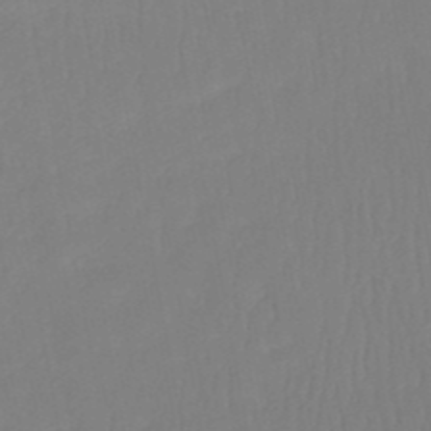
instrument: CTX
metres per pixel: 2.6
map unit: HNb
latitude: -51.8233
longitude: -50.2333
